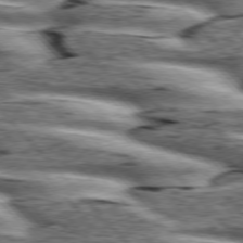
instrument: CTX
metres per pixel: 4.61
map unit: lApd
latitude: 76.2333
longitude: -83.1214
